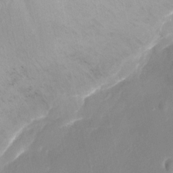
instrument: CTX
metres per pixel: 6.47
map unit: Nhu
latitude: -13.1431
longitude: -39.1403
